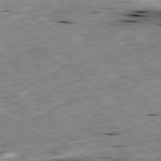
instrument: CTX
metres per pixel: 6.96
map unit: Ap
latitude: -79.8989
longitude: -90.9514
